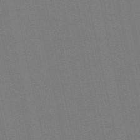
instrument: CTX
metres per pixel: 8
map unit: Nve
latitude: -58.2172
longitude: 60.6330
